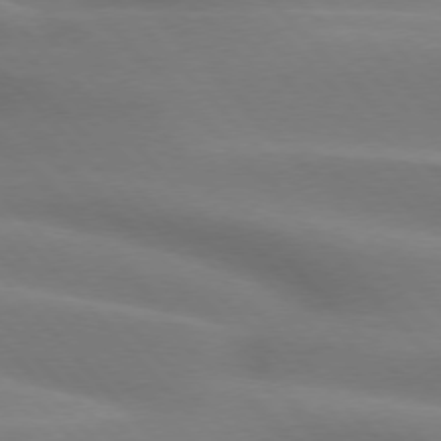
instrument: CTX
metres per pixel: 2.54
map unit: lApd
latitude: 75.1403
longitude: -61.5182
